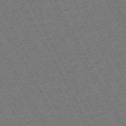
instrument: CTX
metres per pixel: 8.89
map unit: Hpe
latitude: -72.8219
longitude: 10.8786
